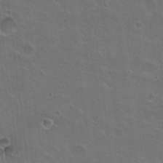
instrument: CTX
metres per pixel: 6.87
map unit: Nhu
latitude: 19.3670
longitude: -30.0255
